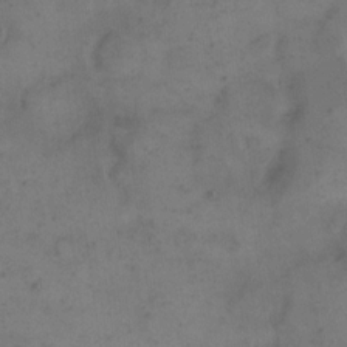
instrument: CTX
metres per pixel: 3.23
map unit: eHh
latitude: 15.4805
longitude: -67.8772
